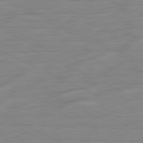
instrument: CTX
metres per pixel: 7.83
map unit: Ap
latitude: -81.8612
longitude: -77.5560
